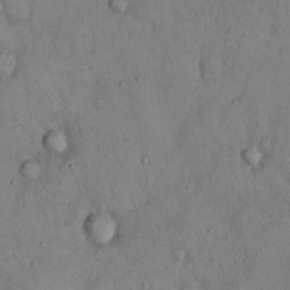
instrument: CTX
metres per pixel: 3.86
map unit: Hto
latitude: 11.5371
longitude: -60.1011
